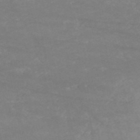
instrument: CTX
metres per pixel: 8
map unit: HNb
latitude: -53.7855
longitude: -34.4790
